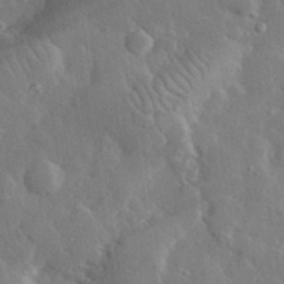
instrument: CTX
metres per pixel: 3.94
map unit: lHvf
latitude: 33.0458
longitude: -85.8583
